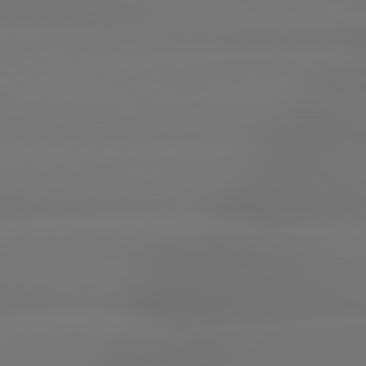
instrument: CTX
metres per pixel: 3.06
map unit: lApd
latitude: 79.3671
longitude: -136.6680
